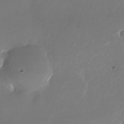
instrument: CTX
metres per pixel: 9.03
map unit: Nhu
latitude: -25.9745
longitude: -72.9325
